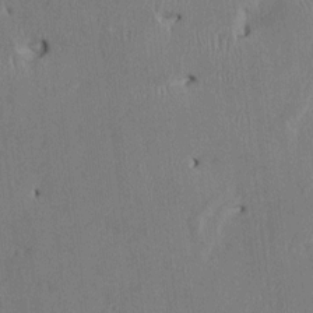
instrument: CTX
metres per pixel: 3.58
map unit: HNhu
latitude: 1.1781
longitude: -5.4993
